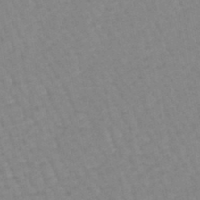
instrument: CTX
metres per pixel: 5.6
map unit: lHb
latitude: -44.5196
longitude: 80.5574
